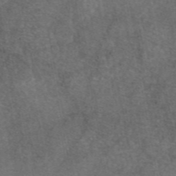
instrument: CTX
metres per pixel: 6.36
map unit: eAb
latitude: 47.0081
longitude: 108.5196
